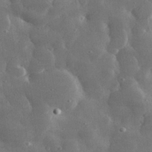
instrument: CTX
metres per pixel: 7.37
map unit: lHvf
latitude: 31.7072
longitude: -88.9325
